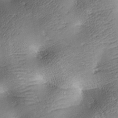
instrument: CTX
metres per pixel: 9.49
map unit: lAa
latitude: -10.2362
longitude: -125.1025
